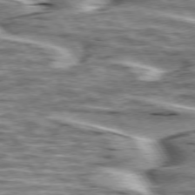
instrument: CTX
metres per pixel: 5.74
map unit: lApd
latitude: 75.5371
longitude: -59.6505
